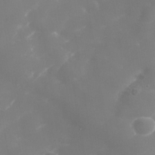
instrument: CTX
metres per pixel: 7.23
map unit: Nhe
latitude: -36.2172
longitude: -90.8569
